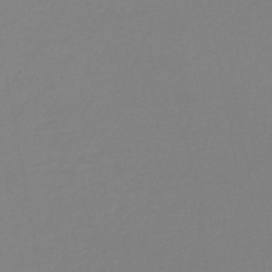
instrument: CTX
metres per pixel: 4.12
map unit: lHb
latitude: -44.0472
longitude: 68.3873
